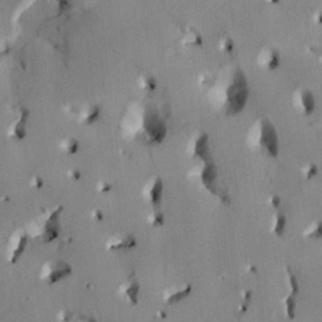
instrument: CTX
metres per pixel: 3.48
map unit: HNhu
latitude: 14.5735
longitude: 11.3321
